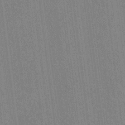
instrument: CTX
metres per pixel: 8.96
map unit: lAvf
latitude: 7.8772
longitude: 166.5196
